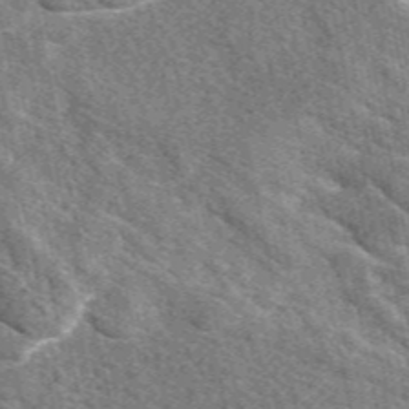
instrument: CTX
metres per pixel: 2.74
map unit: eAb
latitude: 48.3278
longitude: 119.6344
